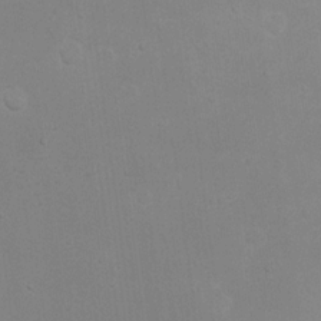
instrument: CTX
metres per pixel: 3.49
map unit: eHh
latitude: 17.1970
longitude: -72.3657
